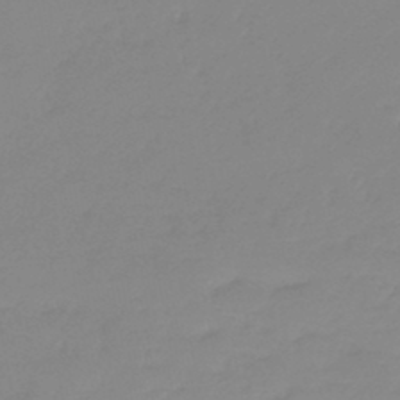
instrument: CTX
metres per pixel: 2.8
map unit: lHb
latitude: -44.1984
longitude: 63.6155
